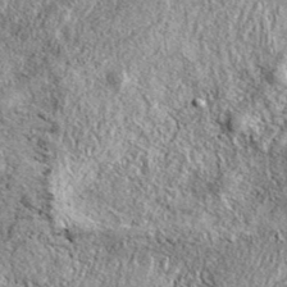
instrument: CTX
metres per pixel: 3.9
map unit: eAb
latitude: 37.7072
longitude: 109.5777
